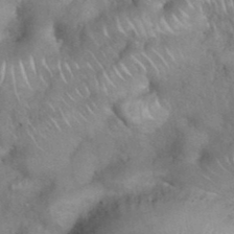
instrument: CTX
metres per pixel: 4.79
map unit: eHh
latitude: 39.0080
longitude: -58.2712
